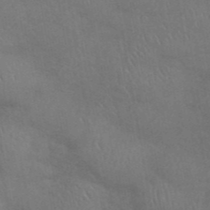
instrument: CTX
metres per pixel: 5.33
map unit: ANa
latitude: 42.4601
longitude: 54.3873
